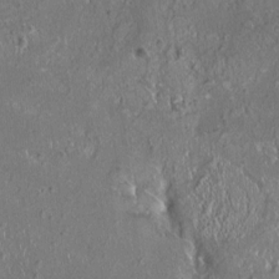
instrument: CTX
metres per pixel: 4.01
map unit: HNhu
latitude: 0.8002
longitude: 1.0298
